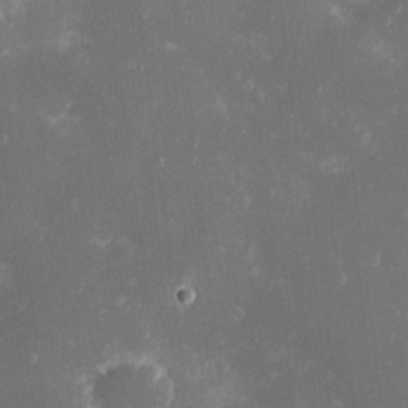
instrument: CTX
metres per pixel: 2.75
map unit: eHh
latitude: -0.8975
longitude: -85.6316
